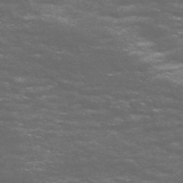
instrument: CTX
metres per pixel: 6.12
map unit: Nve
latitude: -58.8596
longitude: 57.5399
